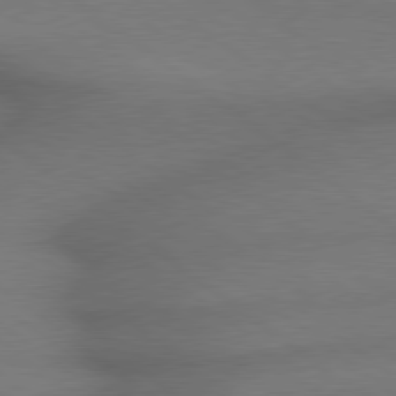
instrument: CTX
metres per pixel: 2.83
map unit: lApd
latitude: 79.1781
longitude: -167.9339
